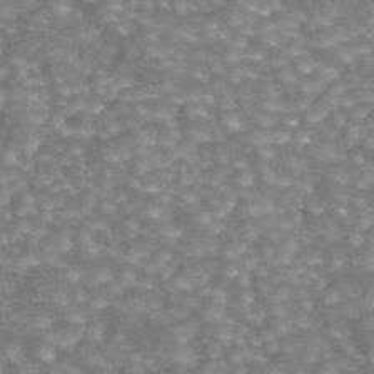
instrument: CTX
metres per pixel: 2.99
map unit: eAb
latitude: 44.3089
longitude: 106.5574
